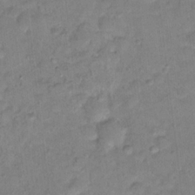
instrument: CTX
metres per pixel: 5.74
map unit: Hto
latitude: 18.1955
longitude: -39.1781
